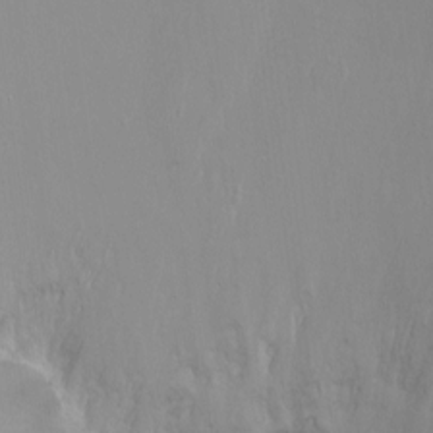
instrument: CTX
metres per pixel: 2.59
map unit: Ht
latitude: -6.6518
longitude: -33.9150
